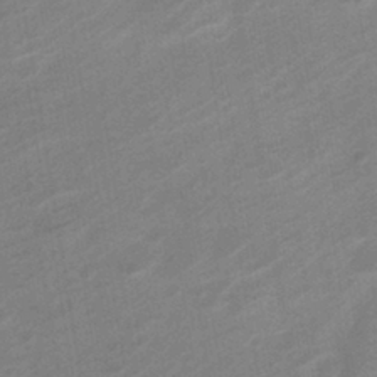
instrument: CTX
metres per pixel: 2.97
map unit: Nve
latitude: -19.6722
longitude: 106.5763
